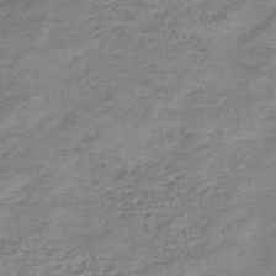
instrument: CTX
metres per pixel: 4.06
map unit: eHb
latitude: -33.5966
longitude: 68.7841
